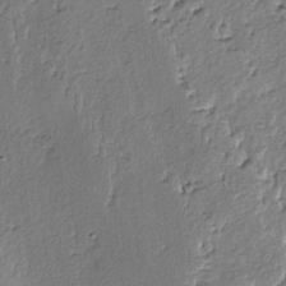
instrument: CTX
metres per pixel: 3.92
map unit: lAvf
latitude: -5.5021
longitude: -113.6127
